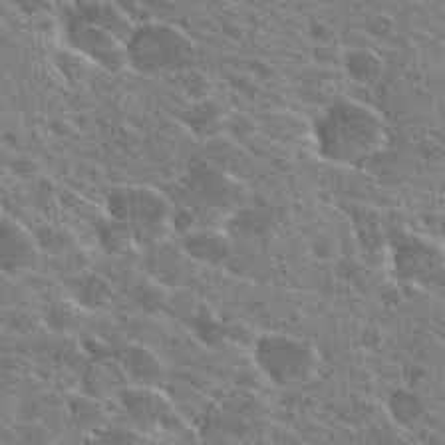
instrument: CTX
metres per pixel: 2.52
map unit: Hto
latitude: 24.3845
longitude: -40.0255
